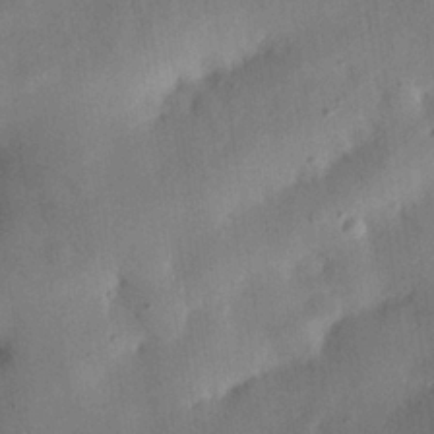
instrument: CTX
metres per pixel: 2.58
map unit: eHh
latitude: 25.5938
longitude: -68.7624
